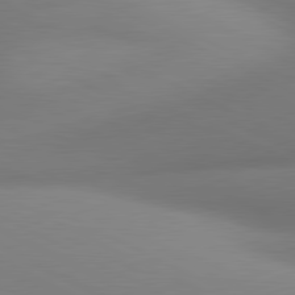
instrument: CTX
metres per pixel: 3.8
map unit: lApd
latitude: 80.8191
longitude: 131.9745
